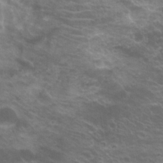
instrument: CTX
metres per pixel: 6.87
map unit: Hto
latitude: 22.3278
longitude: -37.3482
